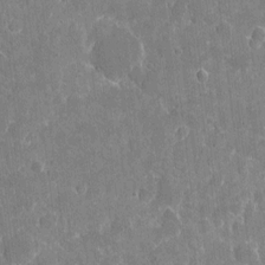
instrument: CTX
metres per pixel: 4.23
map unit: eHh
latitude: 5.4426
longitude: -67.6505
